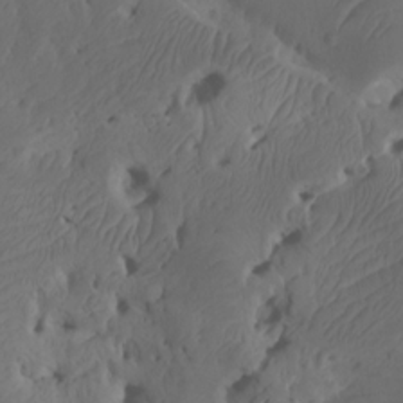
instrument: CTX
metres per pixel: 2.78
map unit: Htu
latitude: -8.0472
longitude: -66.2522
